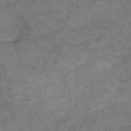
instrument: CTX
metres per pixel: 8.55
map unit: eAb
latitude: 49.3860
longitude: 103.6533
